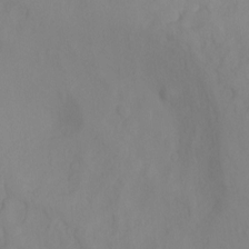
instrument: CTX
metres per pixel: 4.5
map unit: Ht
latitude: -10.1984
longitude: -33.1214
